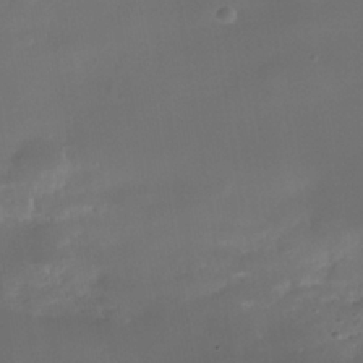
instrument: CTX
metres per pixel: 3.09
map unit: Nhe
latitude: -38.3495
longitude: -118.8380
